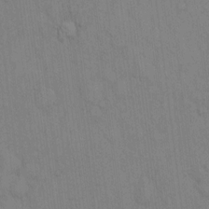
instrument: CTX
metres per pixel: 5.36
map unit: Hto
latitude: 13.3293
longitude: -61.1592
